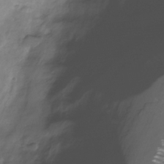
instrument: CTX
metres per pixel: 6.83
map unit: Nhe
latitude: -31.8611
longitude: -92.6490
